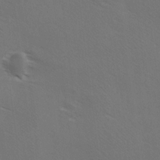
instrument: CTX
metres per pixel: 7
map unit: Ave
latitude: -0.1795
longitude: -112.4601
